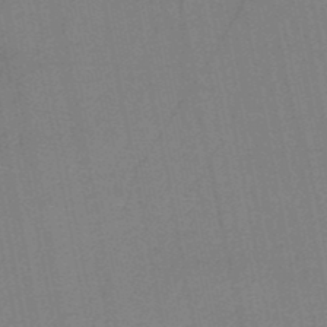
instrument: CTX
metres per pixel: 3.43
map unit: HNb
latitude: -48.0661
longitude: -40.1388
